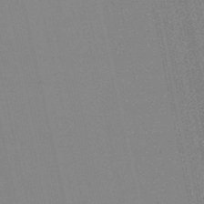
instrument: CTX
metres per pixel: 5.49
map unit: HNb
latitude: -52.8974
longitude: -47.8584
